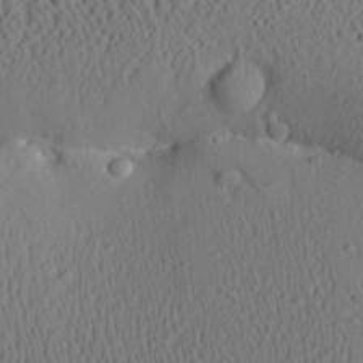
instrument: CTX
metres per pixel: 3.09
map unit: Aa
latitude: 26.8947
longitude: -137.1403
